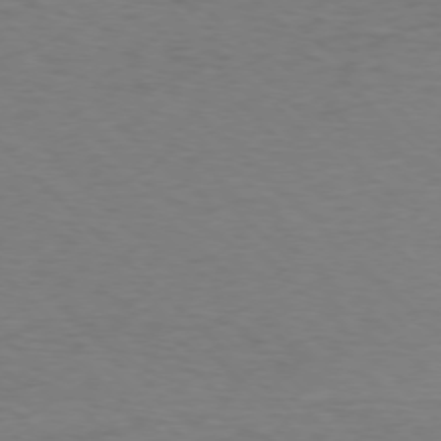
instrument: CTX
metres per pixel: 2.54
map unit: Ap
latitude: -76.1039
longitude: -78.1767
